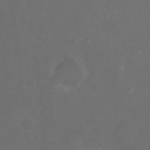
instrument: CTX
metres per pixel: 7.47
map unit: Nhu
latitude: -11.5777
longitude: -40.8002
